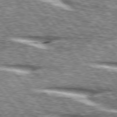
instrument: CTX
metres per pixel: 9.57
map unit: lApd
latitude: 76.0633
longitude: -81.7072
